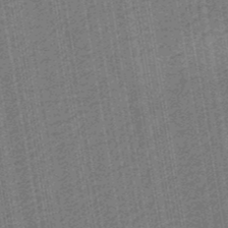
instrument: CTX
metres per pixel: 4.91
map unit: eHb
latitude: -30.2172
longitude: 70.4818
